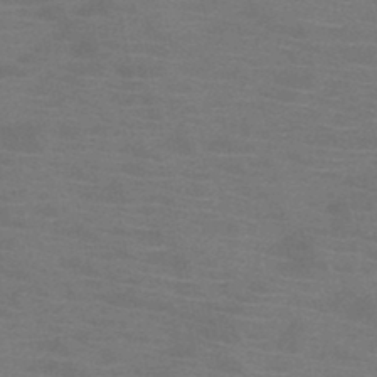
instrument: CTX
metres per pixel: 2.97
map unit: HNb
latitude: -46.1417
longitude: -46.4223
